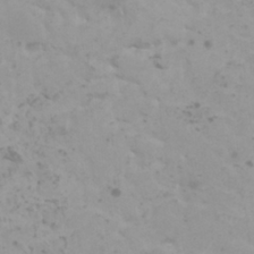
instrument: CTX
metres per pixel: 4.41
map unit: HNhu
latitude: 1.0458
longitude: 2.4818
